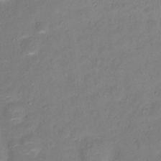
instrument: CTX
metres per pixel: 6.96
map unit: Ht
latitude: 11.9339
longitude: -40.0633
